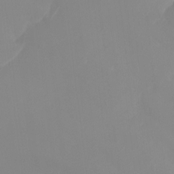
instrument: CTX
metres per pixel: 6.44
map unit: Ht
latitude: -13.9367
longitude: -50.5734
